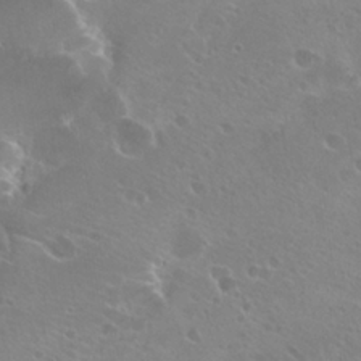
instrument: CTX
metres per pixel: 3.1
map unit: Hto
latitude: 25.0836
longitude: -39.2159
